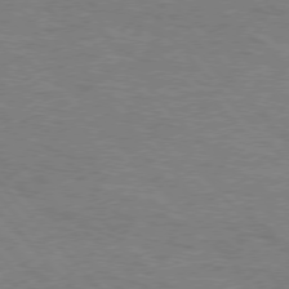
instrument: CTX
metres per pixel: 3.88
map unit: Hpe
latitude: 75.8961
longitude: -152.4601
